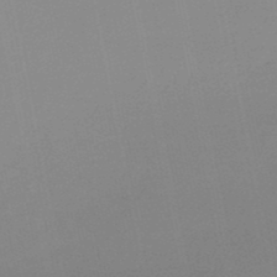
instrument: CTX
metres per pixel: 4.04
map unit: lHb
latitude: -48.6897
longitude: 71.2187
